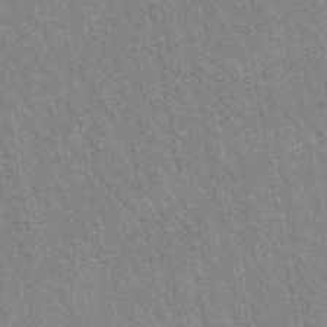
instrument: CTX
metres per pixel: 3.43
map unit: lHb
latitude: -48.2362
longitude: 73.3132
